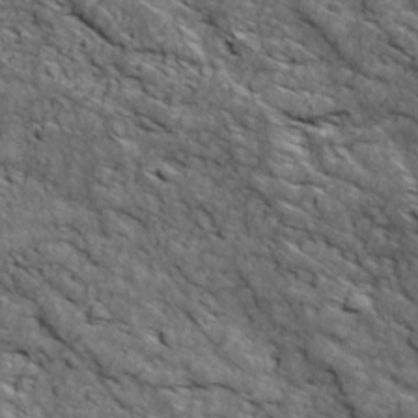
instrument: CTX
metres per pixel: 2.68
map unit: Ave
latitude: 18.8947
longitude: -134.2522
